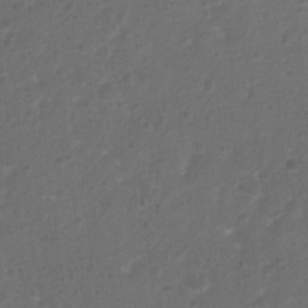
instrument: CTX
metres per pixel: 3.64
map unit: Ht
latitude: 1.2726
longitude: -25.8016
